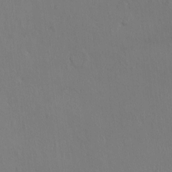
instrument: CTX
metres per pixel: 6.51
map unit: eHh
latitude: -2.7652
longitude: 19.4643
